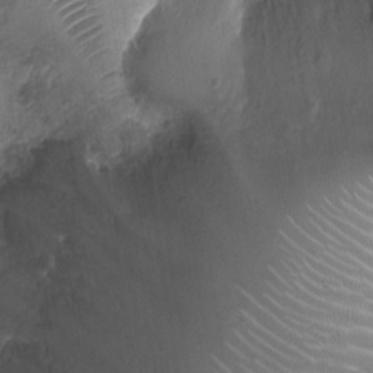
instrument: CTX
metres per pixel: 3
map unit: Ht
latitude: -1.1998
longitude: -16.5546
